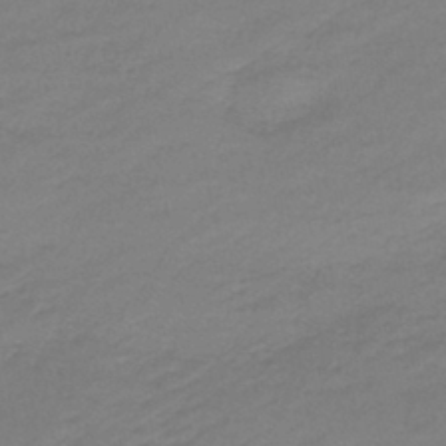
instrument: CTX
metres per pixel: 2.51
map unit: lHb
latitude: -42.6329
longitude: 58.3873
